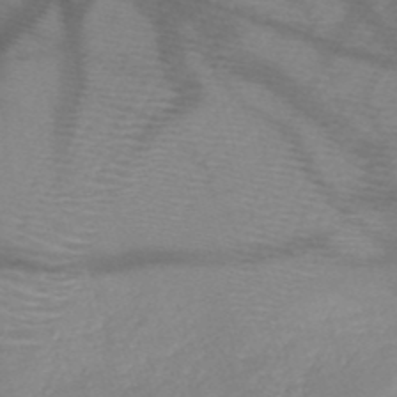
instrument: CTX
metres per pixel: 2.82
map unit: HNb
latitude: -50.2928
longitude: -46.7247
